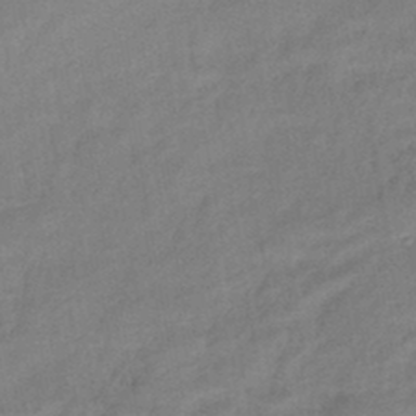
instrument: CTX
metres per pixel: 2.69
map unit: eHb
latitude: -42.2172
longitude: 82.9353
